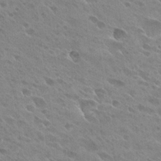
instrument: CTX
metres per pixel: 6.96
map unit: Hto
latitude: 26.6869
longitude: -40.8380
